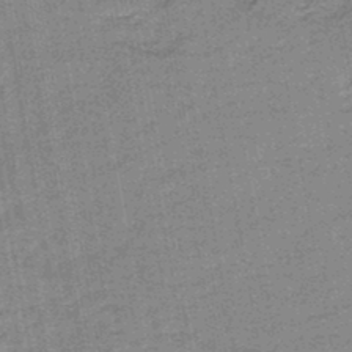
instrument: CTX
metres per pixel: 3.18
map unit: HNb
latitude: -45.8233
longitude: -36.6869
